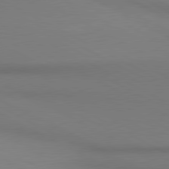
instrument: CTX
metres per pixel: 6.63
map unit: lApd
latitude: 80.6868
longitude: 145.6344
